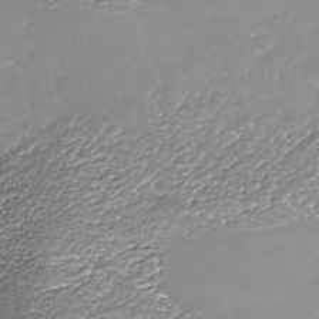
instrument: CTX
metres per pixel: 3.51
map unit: Nhe
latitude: -37.3887
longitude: -87.3104
